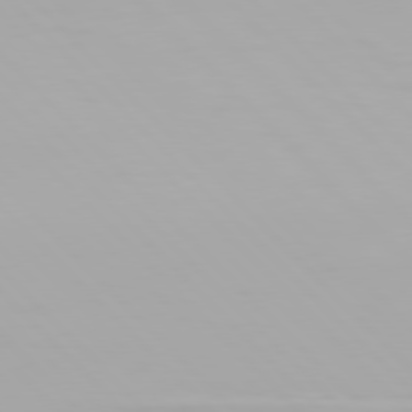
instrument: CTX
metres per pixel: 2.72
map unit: Hpe
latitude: 77.3103
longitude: -172.5545
